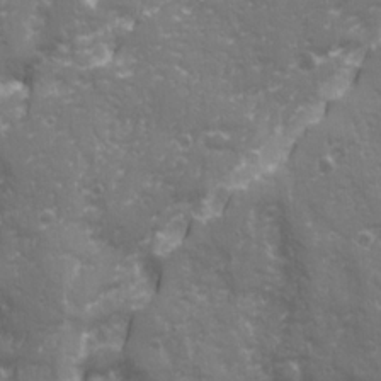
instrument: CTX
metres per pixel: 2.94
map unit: Ave
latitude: 20.7058
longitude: -132.6113
